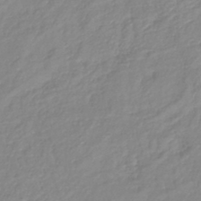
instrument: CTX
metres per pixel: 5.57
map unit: lHb
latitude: -41.6155
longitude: 75.4644
